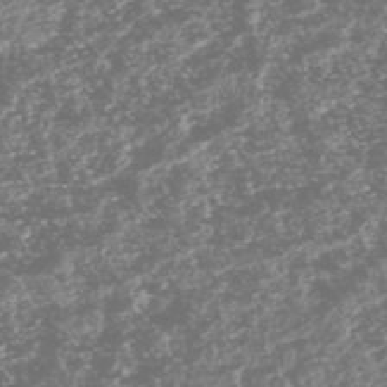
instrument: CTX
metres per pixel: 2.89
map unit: HNhu
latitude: -48.0472
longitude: 31.2754
